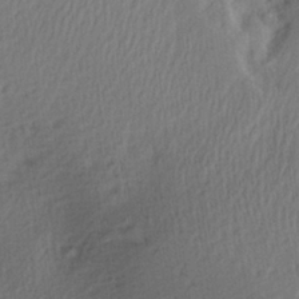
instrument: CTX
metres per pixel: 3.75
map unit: Aa
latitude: 29.8961
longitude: -135.8961
